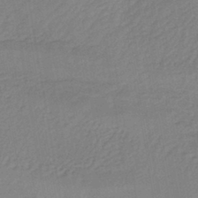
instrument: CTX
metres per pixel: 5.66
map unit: lHb
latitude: -41.3887
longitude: 67.8233
